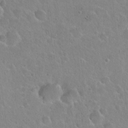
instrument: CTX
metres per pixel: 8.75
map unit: Hto
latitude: 21.3671
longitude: -50.8002
